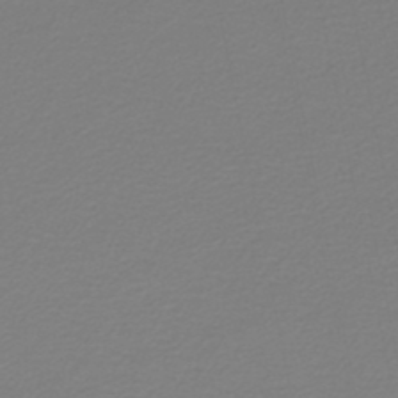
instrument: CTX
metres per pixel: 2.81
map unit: lHb
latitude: -46.8408
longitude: 64.3873
